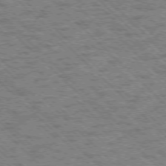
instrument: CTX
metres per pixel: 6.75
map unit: Ap
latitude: -76.1795
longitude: -80.2522
